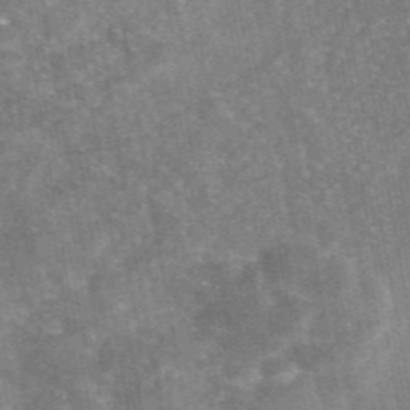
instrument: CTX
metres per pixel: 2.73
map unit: eAb
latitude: 46.2145
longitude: 120.9352
